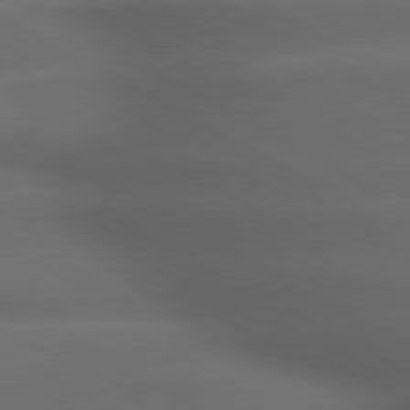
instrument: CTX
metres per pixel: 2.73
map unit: lApd
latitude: 79.4238
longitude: -118.8002
